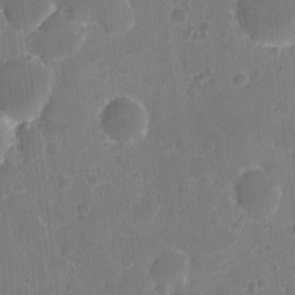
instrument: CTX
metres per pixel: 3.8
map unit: eHh
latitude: 5.5560
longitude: -66.1766
